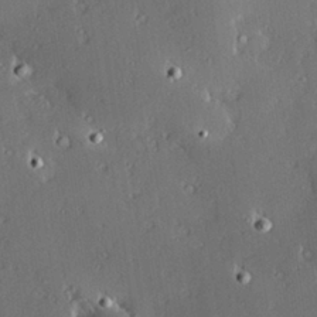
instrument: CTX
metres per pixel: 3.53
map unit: Hve
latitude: 27.5938
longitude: -93.8205
